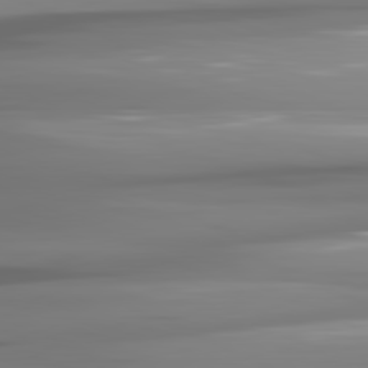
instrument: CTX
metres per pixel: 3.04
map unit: lApd
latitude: 81.5371
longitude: -141.1970
